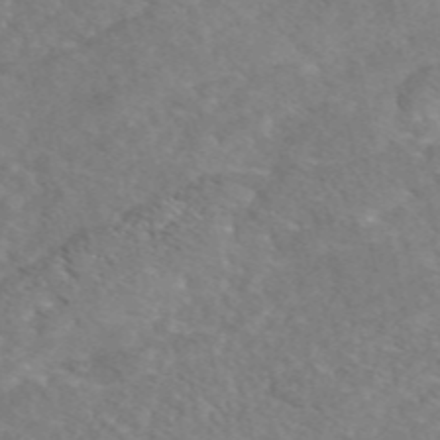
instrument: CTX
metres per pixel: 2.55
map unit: eAb
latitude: 48.5546
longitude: 117.7477
